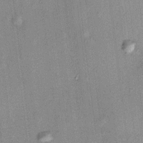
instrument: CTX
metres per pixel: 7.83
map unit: HNhu
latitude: 11.9150
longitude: 10.9731
